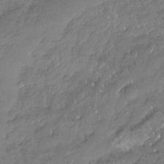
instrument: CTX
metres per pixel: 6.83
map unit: Aa
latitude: -10.8975
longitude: -69.1403
